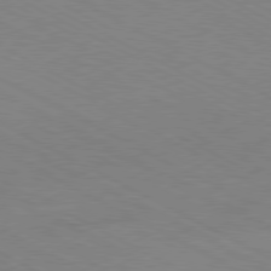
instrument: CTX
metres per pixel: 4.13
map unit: Hpe
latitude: -81.0487
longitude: 17.5022
